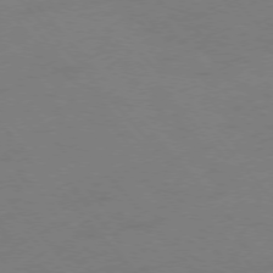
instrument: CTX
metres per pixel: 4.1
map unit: Ap
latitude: -77.0109
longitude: -64.0633
